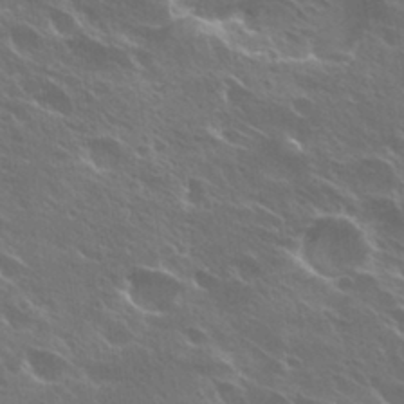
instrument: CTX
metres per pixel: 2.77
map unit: Hto
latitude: 27.9150
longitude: -41.3670
